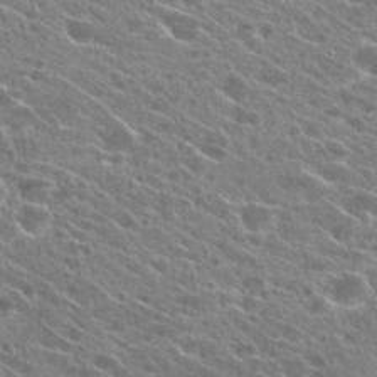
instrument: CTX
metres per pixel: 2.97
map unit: Hto
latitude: 23.4993
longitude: -40.9135
